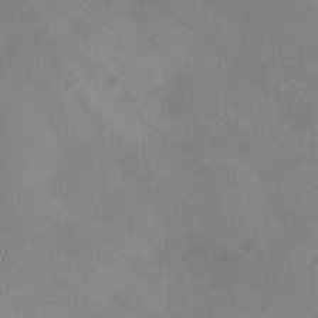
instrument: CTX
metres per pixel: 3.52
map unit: Ht
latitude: -4.3306
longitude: -19.4048
